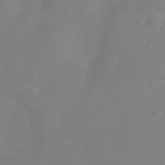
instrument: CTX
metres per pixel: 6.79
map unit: Hve
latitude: -32.3873
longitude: 93.8800
